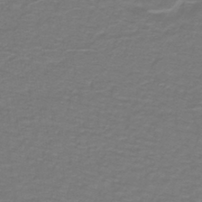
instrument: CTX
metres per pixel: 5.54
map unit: lHb
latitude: -42.6518
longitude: 56.6707
